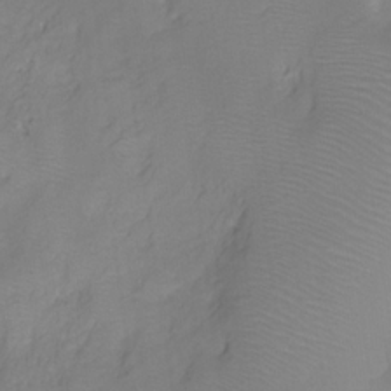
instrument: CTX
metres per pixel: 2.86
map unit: HNhu
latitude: -27.8611
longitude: 74.9920
